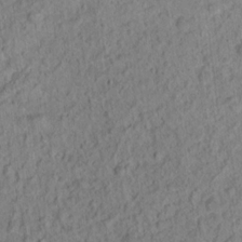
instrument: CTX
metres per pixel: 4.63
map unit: Ht
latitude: 14.3279
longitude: -39.4615
